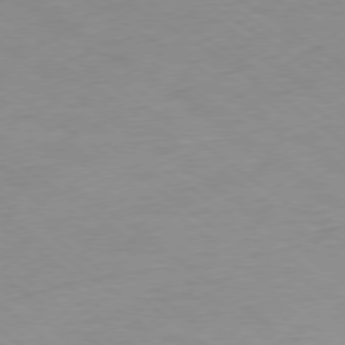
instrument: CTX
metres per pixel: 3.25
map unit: Ap
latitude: -76.2362
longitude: -76.4979
